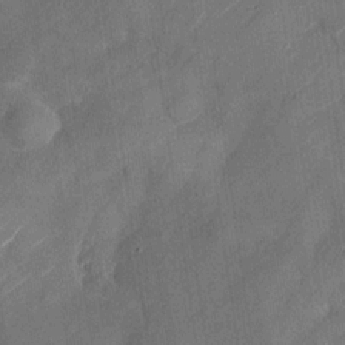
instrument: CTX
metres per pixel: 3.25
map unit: Nhu
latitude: -28.1228
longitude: -72.7247
